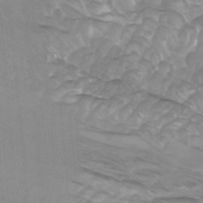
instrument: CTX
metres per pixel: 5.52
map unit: Htu
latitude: -9.6344
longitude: -75.4049
